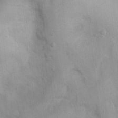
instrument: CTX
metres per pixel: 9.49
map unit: Nhu
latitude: 0.6301
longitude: -16.4790
